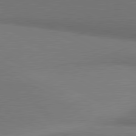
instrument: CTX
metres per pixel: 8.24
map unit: lApd
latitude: 81.2348
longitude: 154.1039
